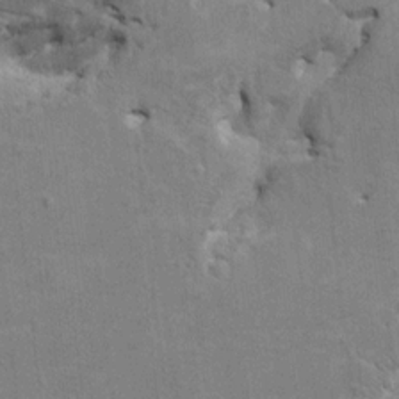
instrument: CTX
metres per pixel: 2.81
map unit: HNhu
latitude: 3.6883
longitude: -4.0822
